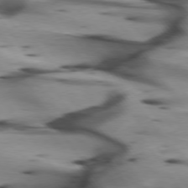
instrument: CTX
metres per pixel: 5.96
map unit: lApd
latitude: 75.2348
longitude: -64.7057
